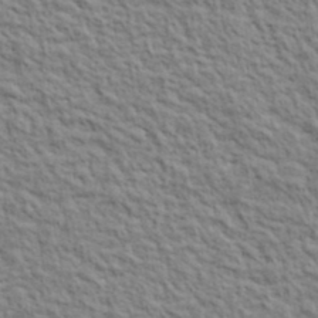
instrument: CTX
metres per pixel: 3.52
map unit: lHvf
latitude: 39.0647
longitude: -89.4994
